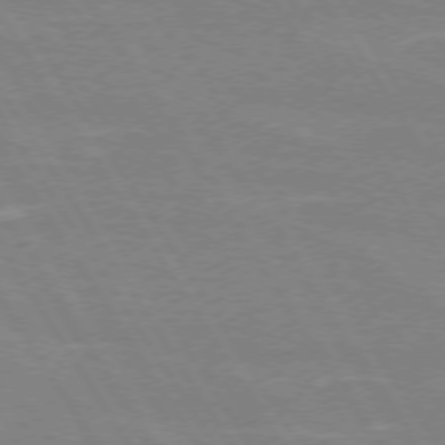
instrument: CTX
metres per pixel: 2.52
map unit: lApd
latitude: 72.7625
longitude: -56.5734
